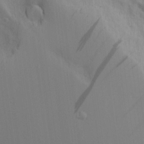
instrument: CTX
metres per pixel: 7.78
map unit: Aa
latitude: 17.8394
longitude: -124.8002
